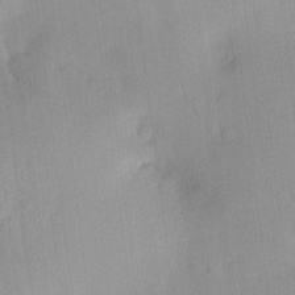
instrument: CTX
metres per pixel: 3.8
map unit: HNhu
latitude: 13.7639
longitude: 12.7274
